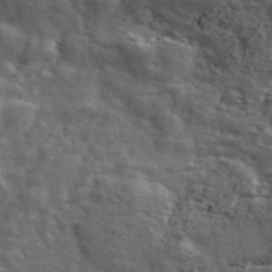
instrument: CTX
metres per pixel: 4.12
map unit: ANa
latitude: 49.6127
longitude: -81.9339
